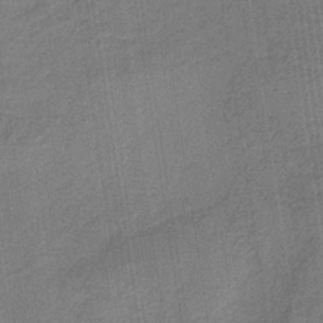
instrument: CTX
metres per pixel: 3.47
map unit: eAb
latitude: -37.8989
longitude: 51.8611
